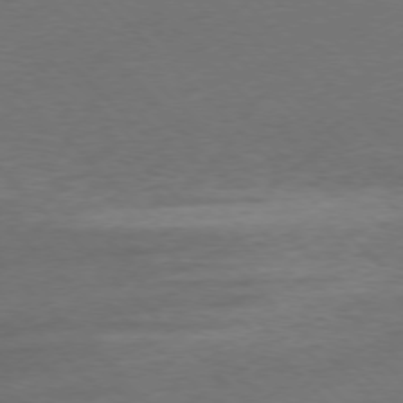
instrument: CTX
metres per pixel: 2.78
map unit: Ap
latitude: -77.3888
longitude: -65.1781
